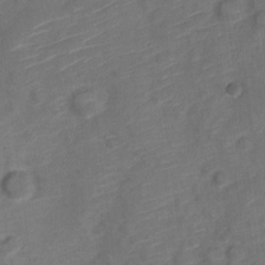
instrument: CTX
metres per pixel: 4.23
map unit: Nve
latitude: -19.5966
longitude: 107.6344
